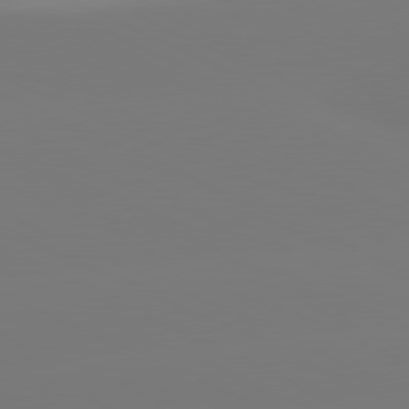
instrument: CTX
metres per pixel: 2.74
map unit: lApd
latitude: 80.9325
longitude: -149.6316
